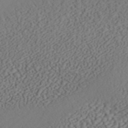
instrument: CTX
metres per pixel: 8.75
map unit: ANa
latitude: 44.2334
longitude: 37.5966
